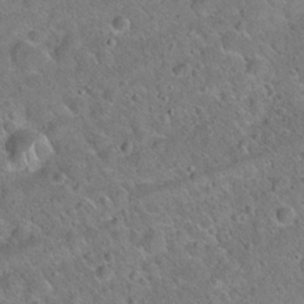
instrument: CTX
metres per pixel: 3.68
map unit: Hto
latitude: 20.4790
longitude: -50.2522
